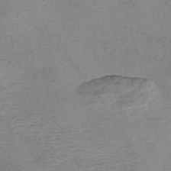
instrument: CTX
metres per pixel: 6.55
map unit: Nve
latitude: -56.7085
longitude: 53.7288
